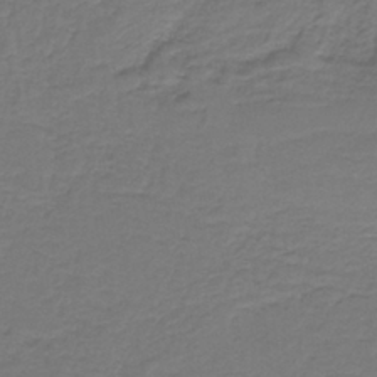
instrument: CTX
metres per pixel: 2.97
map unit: HNb
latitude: -38.7841
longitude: 53.5588
